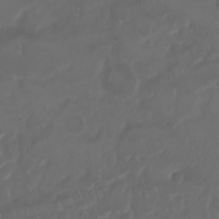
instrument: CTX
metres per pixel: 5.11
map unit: Nhu
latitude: 25.3103
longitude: -62.3656
